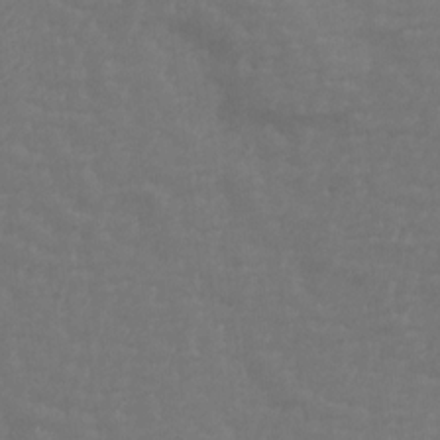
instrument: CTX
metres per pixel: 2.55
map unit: Ave
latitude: 14.1956
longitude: -105.6505
